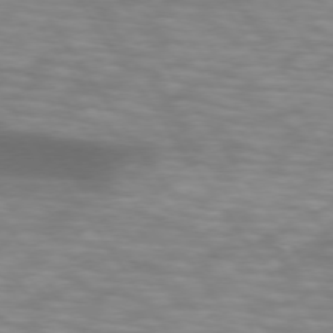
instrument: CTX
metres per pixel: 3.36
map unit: lApd
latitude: 74.3089
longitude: -52.4601
